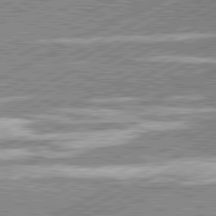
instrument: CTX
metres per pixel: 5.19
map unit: lApd
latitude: 81.3293
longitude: -150.8380
